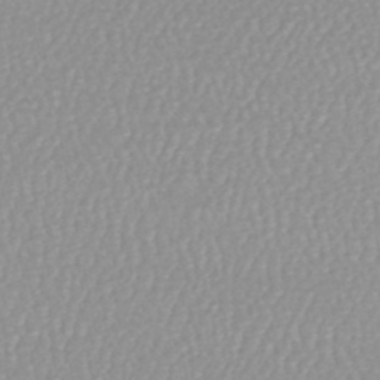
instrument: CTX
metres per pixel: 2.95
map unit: HNhu
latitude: -48.3873
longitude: 98.5385
